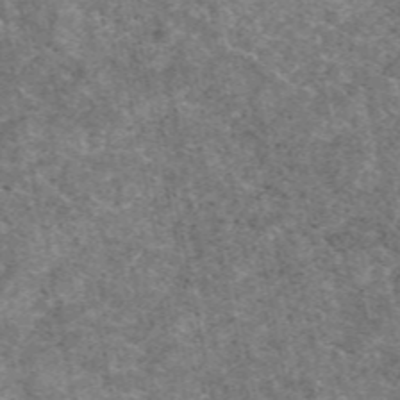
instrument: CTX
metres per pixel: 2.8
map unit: eAb
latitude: 48.7057
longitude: 114.4629
